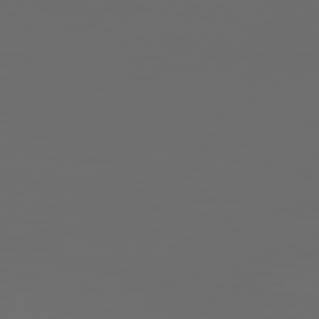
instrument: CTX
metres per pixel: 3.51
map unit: Hpe
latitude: 76.7057
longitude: -140.7624
